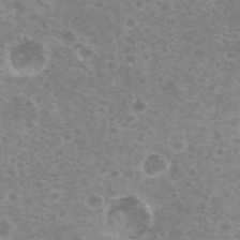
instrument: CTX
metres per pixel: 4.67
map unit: eHh
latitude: 35.5938
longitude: -59.8394
